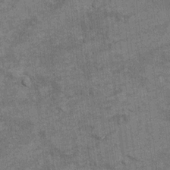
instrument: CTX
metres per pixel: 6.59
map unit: Hto
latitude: 9.2726
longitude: -36.2900
